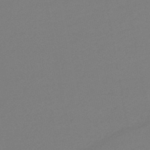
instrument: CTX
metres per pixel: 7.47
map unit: eHb
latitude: -46.3873
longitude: 85.9367
